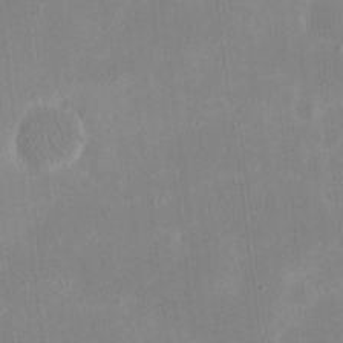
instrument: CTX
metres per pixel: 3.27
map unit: eHh
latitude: 19.7071
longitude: -70.6490
